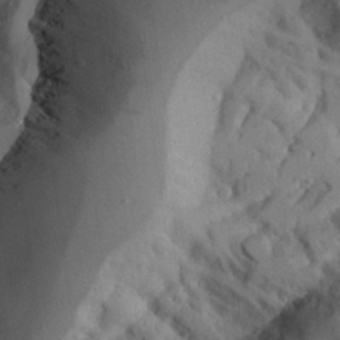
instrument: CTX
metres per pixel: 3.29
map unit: Aa
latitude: 25.2348
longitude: -128.5735
